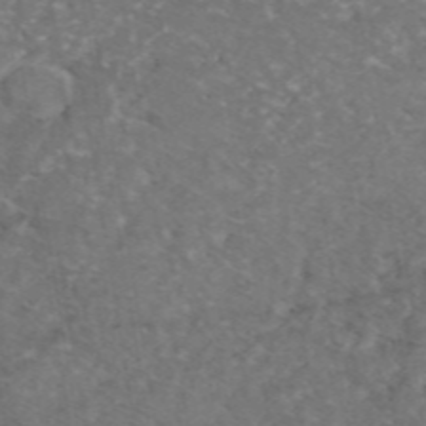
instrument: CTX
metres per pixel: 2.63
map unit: eAb
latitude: 47.7072
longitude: 111.1809
